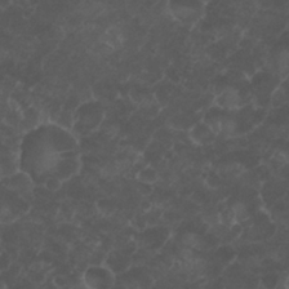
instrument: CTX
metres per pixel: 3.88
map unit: Nhu
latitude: 26.6113
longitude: -52.1200
